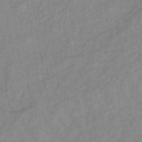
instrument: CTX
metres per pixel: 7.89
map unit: lHb
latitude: -37.0675
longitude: 71.0298
